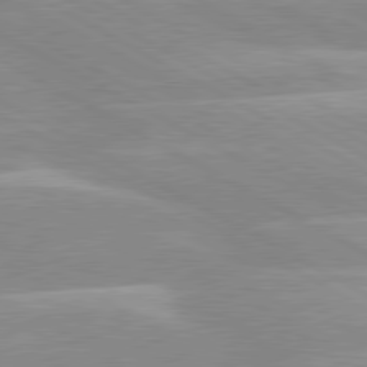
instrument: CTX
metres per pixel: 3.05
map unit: lApd
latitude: 80.3278
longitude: -124.2900
